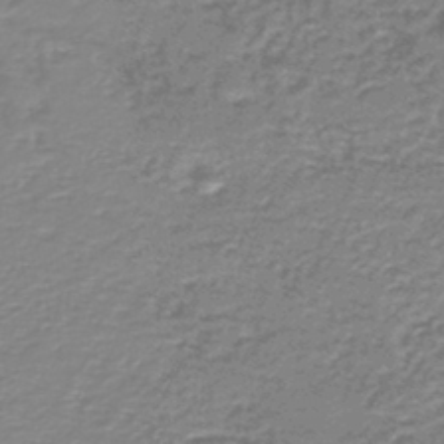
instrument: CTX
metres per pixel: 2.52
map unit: HNb
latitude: -44.7085
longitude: 50.1039
